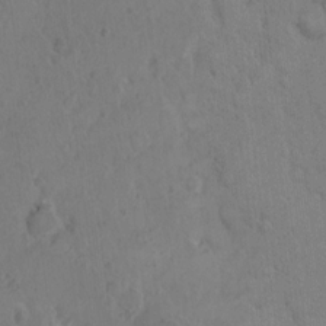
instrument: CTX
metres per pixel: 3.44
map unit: Hto
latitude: 8.5735
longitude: -61.2726
